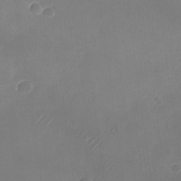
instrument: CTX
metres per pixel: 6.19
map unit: Nhu
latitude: -28.0850
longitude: -63.3104
